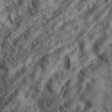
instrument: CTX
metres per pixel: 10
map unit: eAb
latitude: 36.5734
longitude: 107.8989
